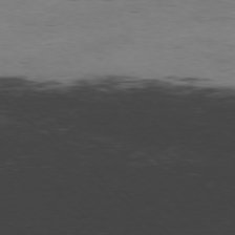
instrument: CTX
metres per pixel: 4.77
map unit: Hpe
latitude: -77.3132
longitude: 11.9367
